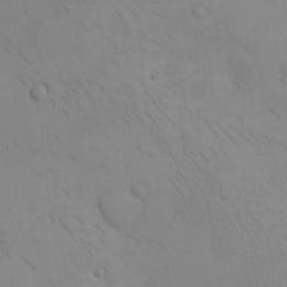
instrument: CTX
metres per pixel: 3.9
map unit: eHh
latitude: -9.1998
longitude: -66.8191
